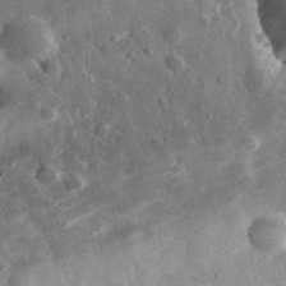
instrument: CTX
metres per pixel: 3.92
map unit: eHh
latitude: 32.2523
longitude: -78.8758
